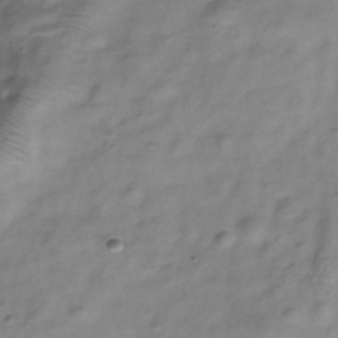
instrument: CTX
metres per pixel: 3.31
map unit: Hve
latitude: -32.9164
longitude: 89.2187
